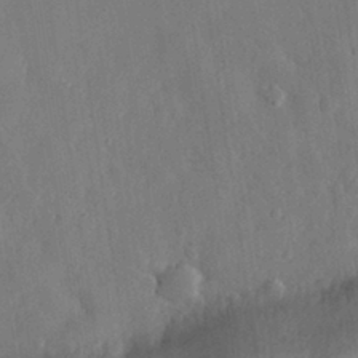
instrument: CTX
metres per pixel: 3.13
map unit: eHh
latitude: 30.6869
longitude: -78.1578
